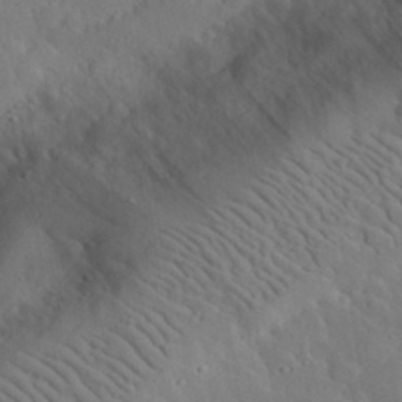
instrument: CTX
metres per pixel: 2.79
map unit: lHvf
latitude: 33.7261
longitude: -83.0458
